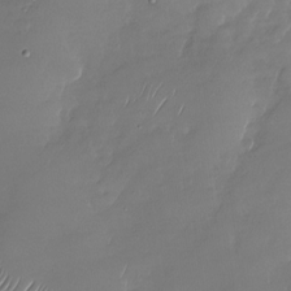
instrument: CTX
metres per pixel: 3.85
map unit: Nhu
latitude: -27.7855
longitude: -64.0822
